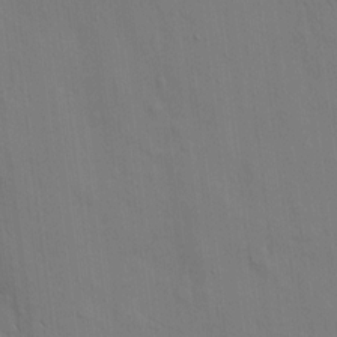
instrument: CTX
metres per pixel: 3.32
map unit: eHh
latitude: 12.9514
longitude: -70.3656
